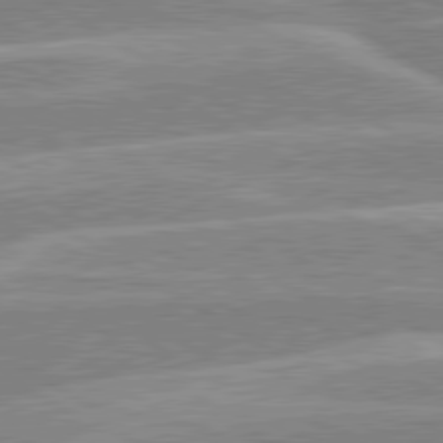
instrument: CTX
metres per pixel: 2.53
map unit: lApd
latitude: 80.1200
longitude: -130.8947
